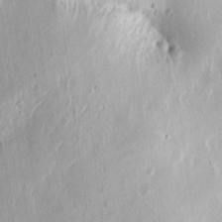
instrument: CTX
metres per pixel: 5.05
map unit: eHh
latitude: 10.4601
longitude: -72.1578
